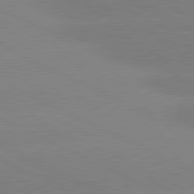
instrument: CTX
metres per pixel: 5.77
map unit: lApd
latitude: 81.2348
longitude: -151.0458
